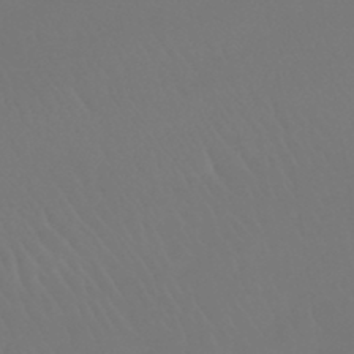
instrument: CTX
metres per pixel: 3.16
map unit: lHb
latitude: -42.6707
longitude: 67.0297
